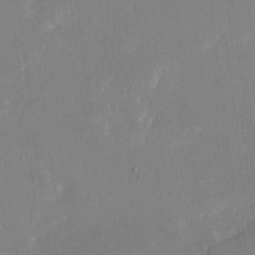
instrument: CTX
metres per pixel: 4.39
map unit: HNhu
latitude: 7.7639
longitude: -5.1403
